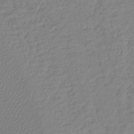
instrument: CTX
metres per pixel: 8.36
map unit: lHb
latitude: -42.3495
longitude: 68.4629
